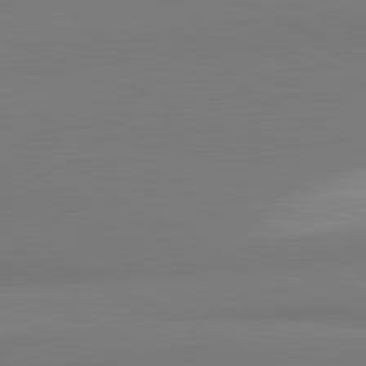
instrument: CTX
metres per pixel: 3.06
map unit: lApd
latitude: 81.5182
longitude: 158.8408
